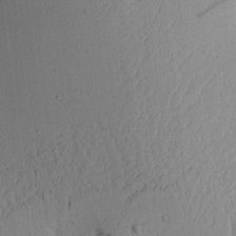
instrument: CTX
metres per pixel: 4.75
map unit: Aa
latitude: 10.1011
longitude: -127.5182
